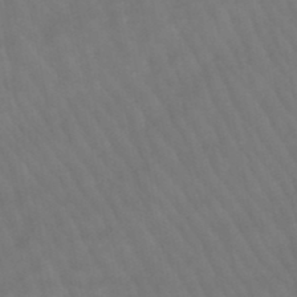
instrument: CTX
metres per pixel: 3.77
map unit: lHb
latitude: -47.5777
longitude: 75.5966
